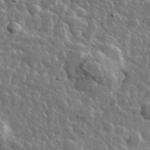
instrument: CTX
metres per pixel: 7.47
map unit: lHvf
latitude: 36.6680
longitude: -89.0270
